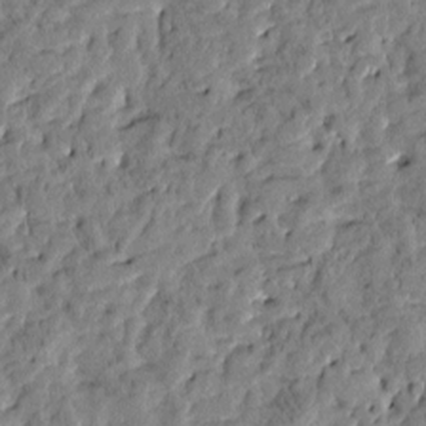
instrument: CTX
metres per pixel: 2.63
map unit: Htu
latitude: -3.1620
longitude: 175.8800
